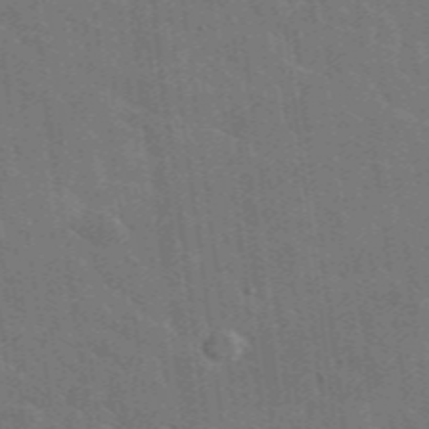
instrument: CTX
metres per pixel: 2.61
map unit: lHvf
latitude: 36.6680
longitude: -90.9514
